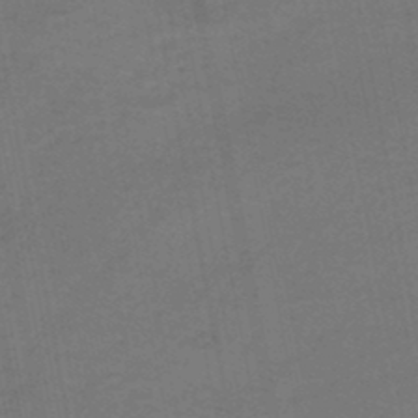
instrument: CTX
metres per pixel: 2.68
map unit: HNhu
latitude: -48.6519
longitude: 100.3495
